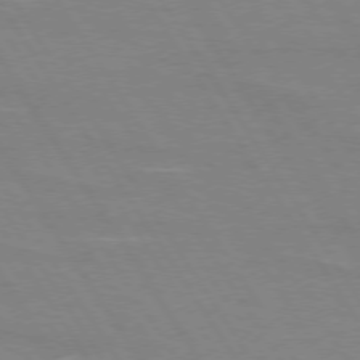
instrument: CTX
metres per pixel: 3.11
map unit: lApd
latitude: 73.7072
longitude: -56.3467
